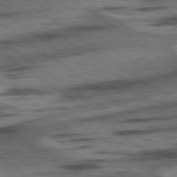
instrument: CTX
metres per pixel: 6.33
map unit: lApd
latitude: 78.4790
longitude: -53.1781
